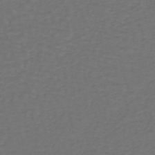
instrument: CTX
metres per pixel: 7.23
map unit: lHb
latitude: -39.2943
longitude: 63.2187
